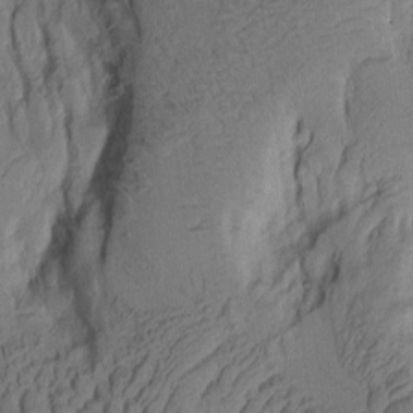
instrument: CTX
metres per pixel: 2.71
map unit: Aa
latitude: 9.1025
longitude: -126.9325
